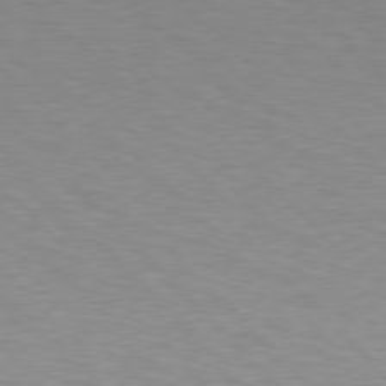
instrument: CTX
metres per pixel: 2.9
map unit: lApd
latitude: 77.5371
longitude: -59.6316
